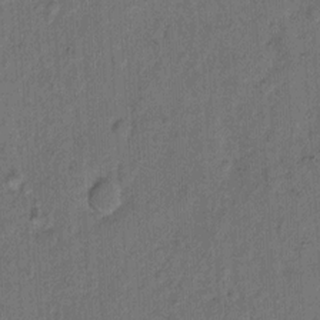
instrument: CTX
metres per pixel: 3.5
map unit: Hto
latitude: 8.5168
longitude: -61.5182
